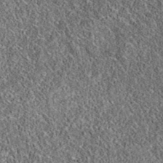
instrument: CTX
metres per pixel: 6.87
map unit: eAb
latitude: 36.0255
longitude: 106.9919
